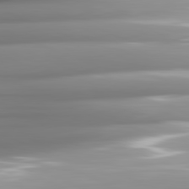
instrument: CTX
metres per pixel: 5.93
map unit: lApd
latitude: 82.1577
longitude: -142.1200
